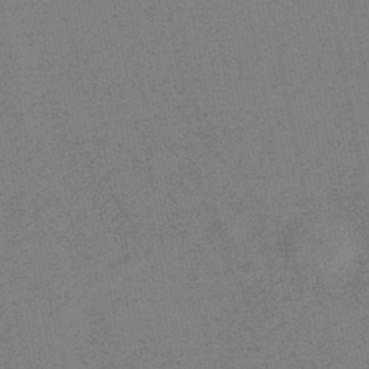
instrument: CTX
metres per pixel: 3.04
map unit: HNb
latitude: -48.0850
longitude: 57.3509
